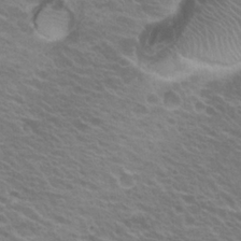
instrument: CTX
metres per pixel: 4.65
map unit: Hto
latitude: 22.9136
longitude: -31.2915
